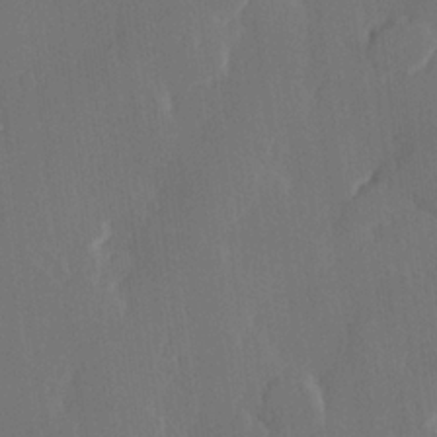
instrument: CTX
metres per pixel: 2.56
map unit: Hve
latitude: 22.4601
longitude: 146.6518
